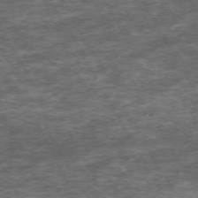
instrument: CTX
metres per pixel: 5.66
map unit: Hpe
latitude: -71.0487
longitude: 13.4077
